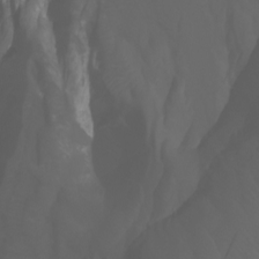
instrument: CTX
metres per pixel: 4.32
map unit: Ht
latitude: -3.8989
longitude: -61.7638
